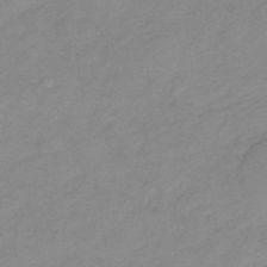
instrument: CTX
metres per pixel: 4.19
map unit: lHb
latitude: -36.1039
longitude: 70.6330
